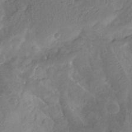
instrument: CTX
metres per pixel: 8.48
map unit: Htu
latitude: -12.1417
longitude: -74.0255
